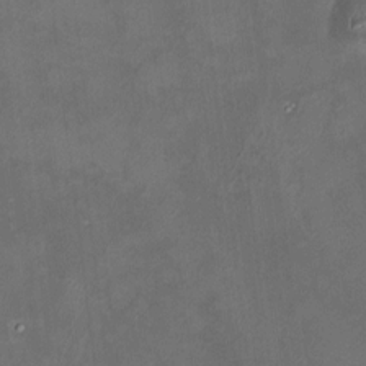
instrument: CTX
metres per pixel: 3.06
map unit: HNhu
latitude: 6.9892
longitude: 8.4251
